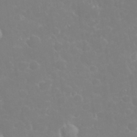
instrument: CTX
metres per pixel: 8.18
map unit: eHh
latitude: 32.4601
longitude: -60.5545
